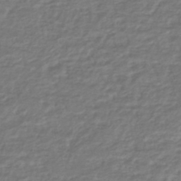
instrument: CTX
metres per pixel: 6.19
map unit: HNhu
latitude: -46.1794
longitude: 96.4251
